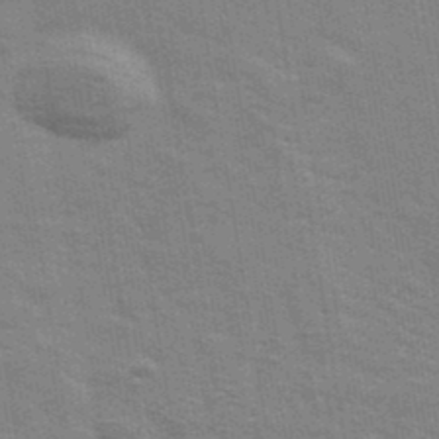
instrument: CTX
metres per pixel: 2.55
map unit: Ave
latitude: 39.2726
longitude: -108.9513
